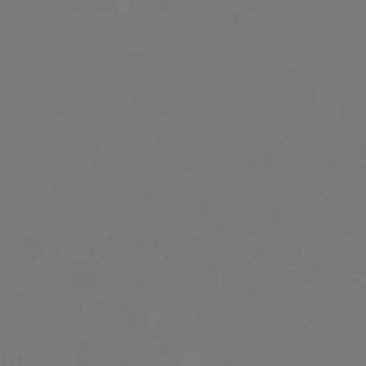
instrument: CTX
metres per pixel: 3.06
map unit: lHb
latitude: -47.4076
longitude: 72.6140
